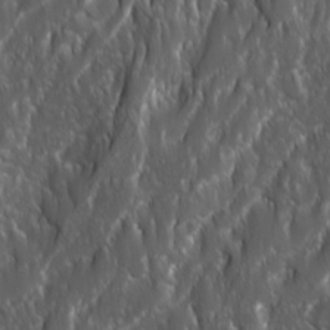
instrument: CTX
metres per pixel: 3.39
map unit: Ave
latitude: 15.8017
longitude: -133.5938
